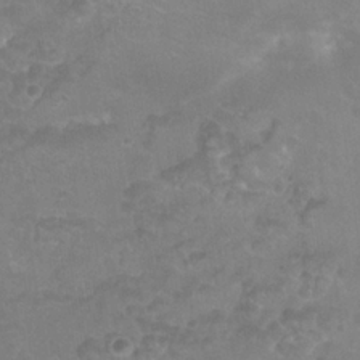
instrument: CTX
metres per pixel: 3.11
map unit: Nhu
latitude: 24.8569
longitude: -54.2522
